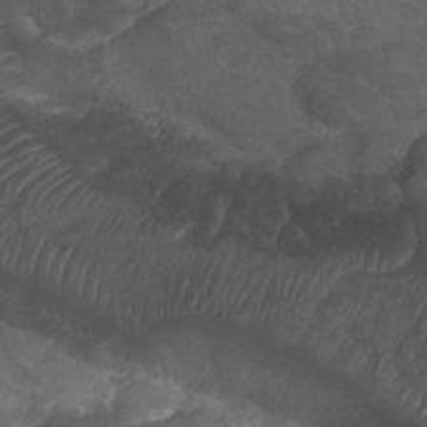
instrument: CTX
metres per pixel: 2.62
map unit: Nhu
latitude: 25.4993
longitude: -53.5182
